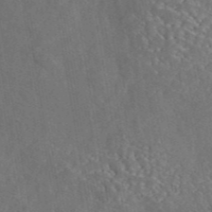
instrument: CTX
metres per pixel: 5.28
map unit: eAb
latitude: 43.5938
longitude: 116.8596
